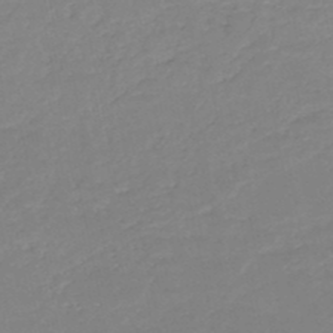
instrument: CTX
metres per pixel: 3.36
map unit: HNb
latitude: -49.3699
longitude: -44.3089
